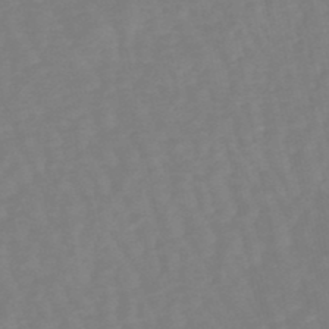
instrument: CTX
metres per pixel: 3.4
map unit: eHb
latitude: -49.2565
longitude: 77.5588
